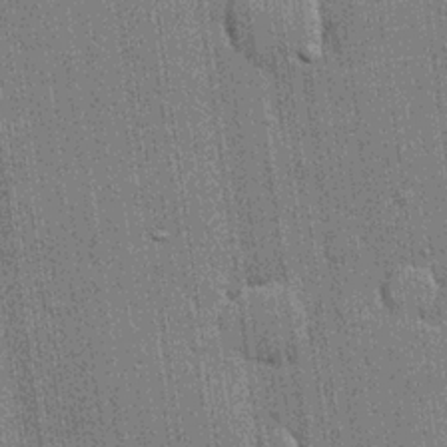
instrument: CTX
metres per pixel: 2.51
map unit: lHvf
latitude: 19.4804
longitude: 142.6329
